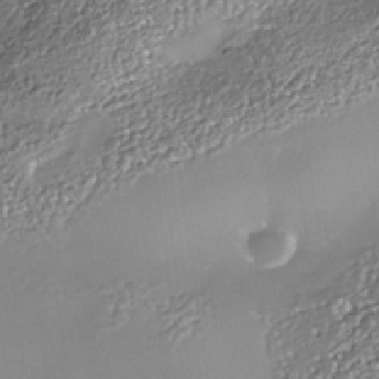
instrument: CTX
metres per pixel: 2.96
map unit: Nhe
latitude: -36.0850
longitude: -92.0255
